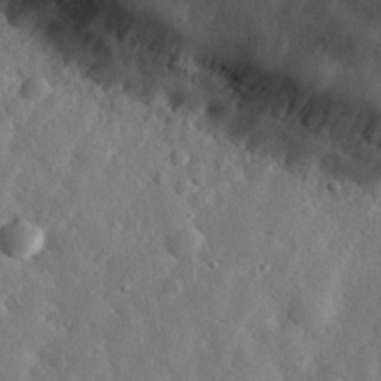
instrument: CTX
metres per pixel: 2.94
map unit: eHh
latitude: 30.7625
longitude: -74.6491
